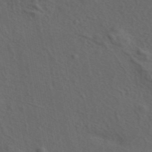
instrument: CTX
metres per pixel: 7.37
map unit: eAb
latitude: 43.8772
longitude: 103.5966
